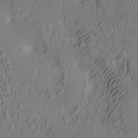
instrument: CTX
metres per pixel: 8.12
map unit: lAa
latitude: 4.6868
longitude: -115.5371
